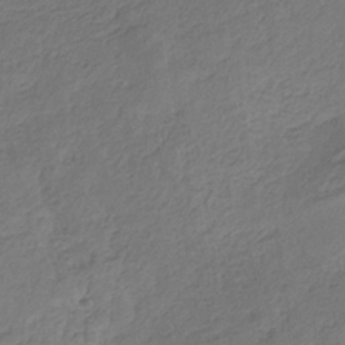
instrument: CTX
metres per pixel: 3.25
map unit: eHb
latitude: -29.9178
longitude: 66.8219
